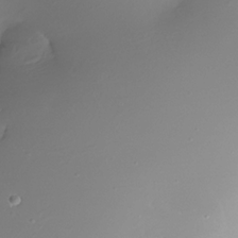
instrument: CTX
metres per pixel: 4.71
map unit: Nhe
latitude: -32.7275
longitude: -117.0270
